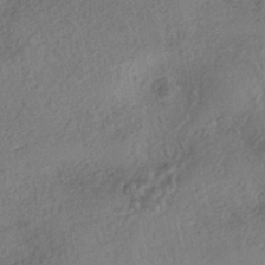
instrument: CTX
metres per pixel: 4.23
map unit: eHh
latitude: -42.7841
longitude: 121.0864
